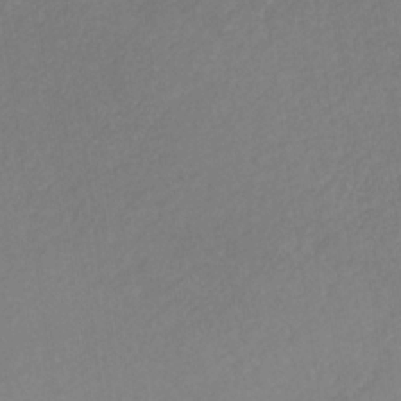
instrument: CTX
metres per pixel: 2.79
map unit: eHb
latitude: -31.1998
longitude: 68.3306
